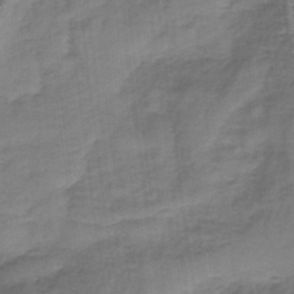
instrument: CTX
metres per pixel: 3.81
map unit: HNb
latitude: -35.8044
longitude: 57.5399
